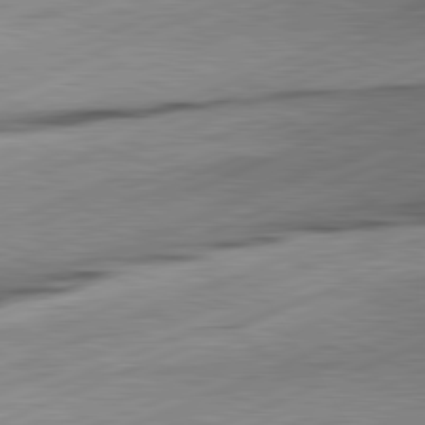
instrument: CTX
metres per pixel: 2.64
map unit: lApd
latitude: 81.5938
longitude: -166.0444
